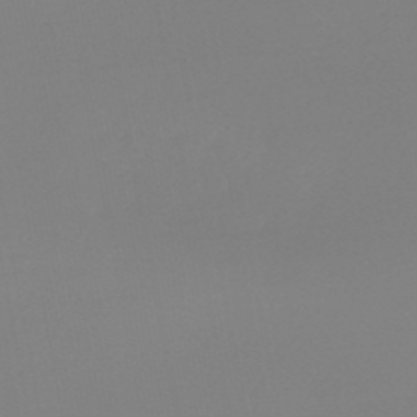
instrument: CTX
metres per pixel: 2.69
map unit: lHb
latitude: -44.5763
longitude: 63.7855
